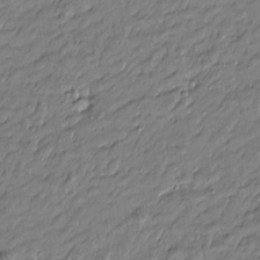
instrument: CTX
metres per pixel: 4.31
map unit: Htu
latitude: -6.6329
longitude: 177.1620
